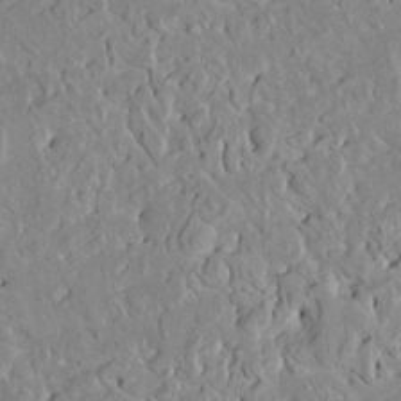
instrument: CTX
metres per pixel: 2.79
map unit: HNhu
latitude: 4.6301
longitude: 3.6721
